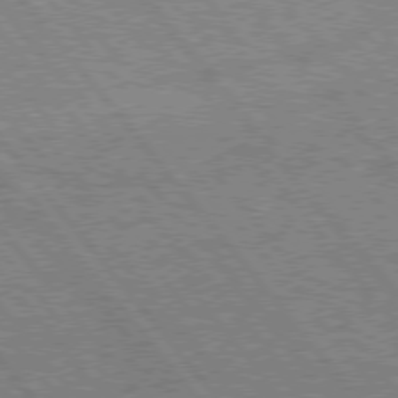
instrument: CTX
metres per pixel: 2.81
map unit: Hpe
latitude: 75.5749
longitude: -150.1200
